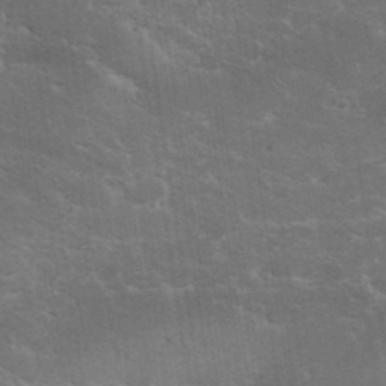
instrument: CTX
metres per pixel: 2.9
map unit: eHh
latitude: 36.2334
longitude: -67.7827
